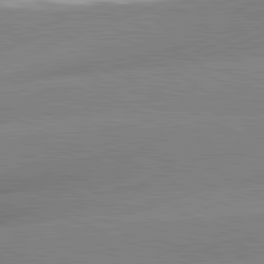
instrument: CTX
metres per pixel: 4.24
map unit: lApd
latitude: 81.2726
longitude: -156.4790
